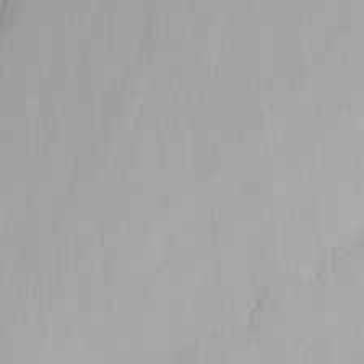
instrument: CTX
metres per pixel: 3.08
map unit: Nhu
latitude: -5.8800
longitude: -68.5923
